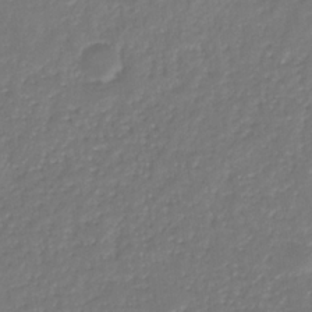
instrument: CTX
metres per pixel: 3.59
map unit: eHb
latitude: -30.8408
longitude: 73.1242
